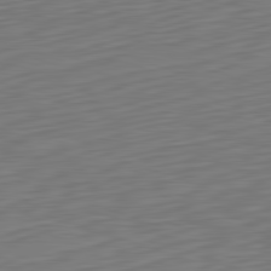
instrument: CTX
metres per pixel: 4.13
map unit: Hpe
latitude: -82.3684
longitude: 11.4454
